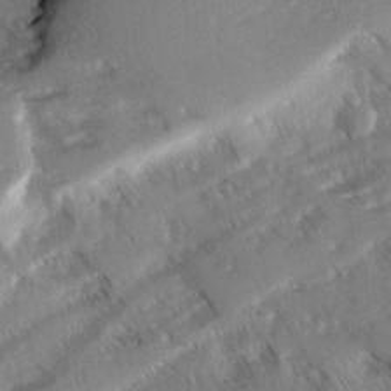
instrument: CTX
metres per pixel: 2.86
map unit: Ave
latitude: -0.9920
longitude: -111.5182
